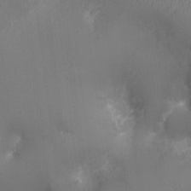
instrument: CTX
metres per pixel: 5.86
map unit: Ht
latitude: -1.4077
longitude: -16.7624
